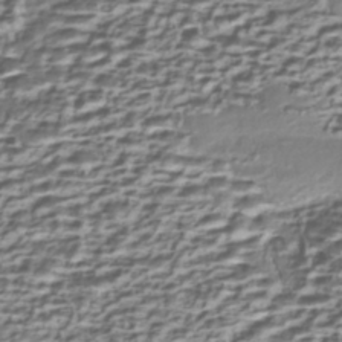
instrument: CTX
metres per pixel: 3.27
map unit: Nhe
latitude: -45.2187
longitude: 151.9367
